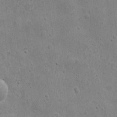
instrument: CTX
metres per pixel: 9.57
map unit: eHh
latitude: 9.2915
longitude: -73.0648
